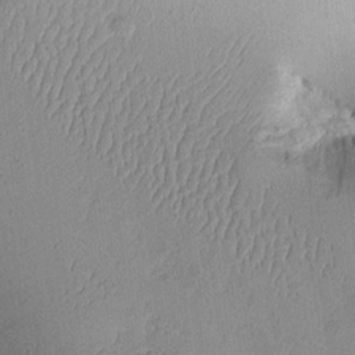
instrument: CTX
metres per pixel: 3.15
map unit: Aa
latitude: 10.5168
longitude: -128.1578
